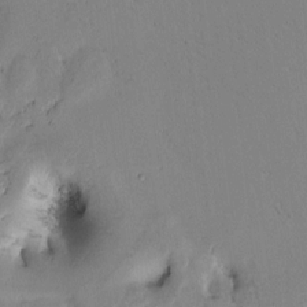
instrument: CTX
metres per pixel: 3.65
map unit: Htu
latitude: -0.5196
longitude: 170.9920
